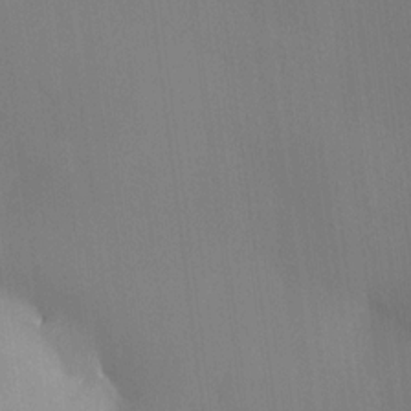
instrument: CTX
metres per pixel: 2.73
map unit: HNhu
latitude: 13.0837
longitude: 11.9178
